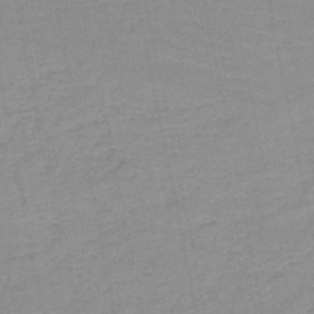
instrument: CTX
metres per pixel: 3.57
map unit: HNb
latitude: -49.6911
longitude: -49.0647
